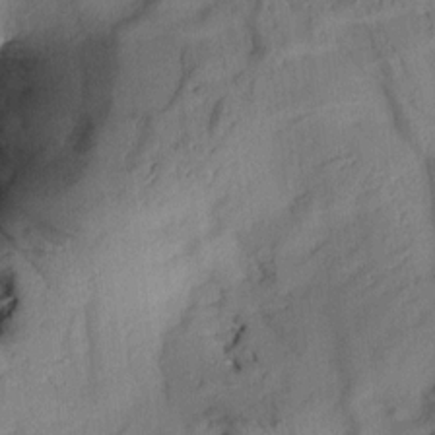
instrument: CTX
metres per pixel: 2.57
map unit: Aa
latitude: 10.2145
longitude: -143.0836
